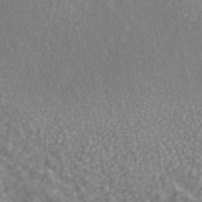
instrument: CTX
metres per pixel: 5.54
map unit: ANa
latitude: 43.0836
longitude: 26.7085
